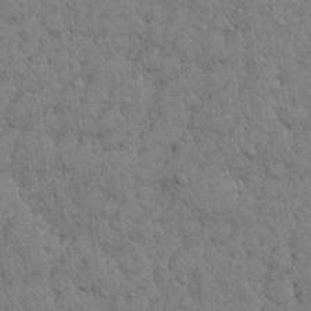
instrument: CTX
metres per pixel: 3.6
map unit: Nhu
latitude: 28.5546
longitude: -69.5182
